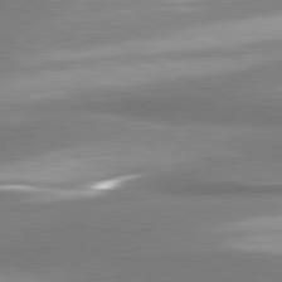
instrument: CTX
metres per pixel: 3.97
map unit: lApd
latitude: 81.2159
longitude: 167.7855
